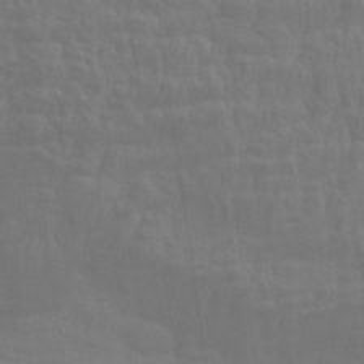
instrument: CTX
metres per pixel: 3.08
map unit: Aa
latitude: 29.4237
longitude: -134.9324
